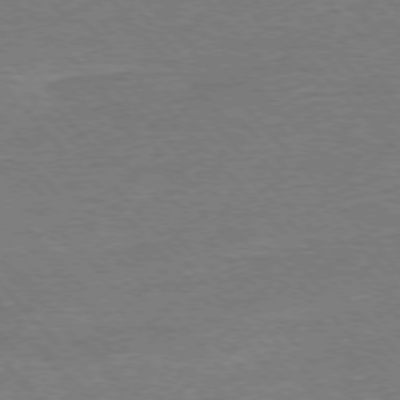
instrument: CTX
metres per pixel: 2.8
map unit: Ap
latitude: -76.9164
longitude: -95.5182
